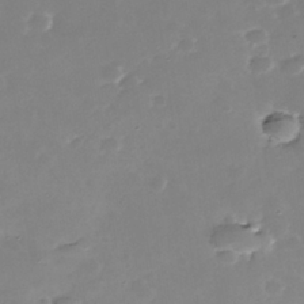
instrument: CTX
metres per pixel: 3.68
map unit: Nhe
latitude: -39.1242
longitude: -116.8758
